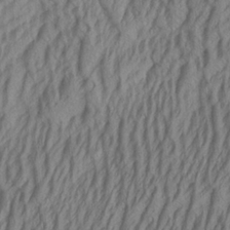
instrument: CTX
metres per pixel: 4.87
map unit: Aa
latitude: 25.6127
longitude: -136.0822
